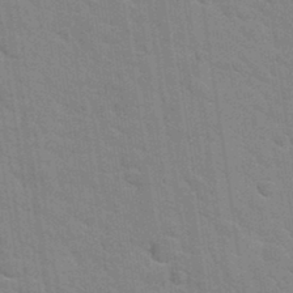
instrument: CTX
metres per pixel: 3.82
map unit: Hto
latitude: 34.1766
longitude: -51.5938
